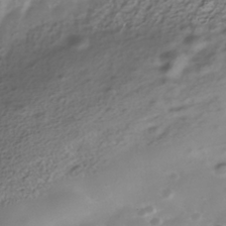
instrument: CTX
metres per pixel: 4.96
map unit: Nhe
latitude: -41.0675
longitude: -100.7813
